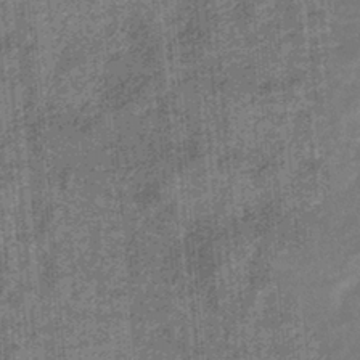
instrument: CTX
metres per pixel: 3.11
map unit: eHb
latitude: -33.9367
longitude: 79.2187
